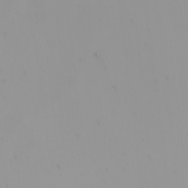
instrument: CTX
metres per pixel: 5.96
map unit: Nhu
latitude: -0.3685
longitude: -75.3293
